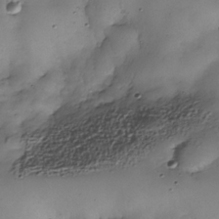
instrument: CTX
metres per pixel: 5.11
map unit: Nhe
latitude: -34.1795
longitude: -142.6869
